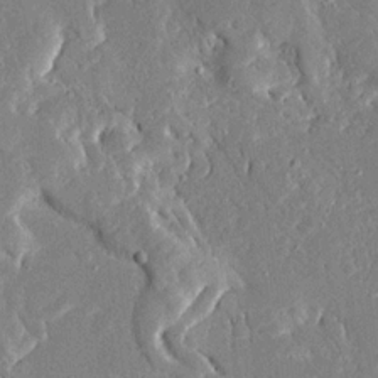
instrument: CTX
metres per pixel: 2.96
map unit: Ave
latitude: 15.8017
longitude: -140.3656
